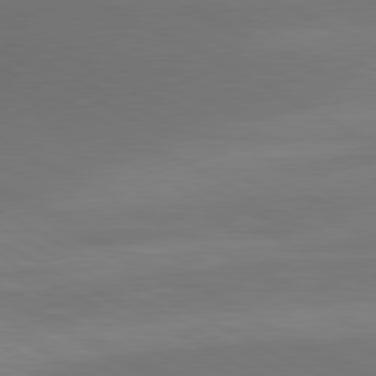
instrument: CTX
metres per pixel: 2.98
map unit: lApd
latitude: 80.8191
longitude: 139.1998
